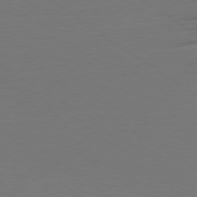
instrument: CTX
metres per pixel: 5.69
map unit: Ap
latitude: -79.8800
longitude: -59.8394
